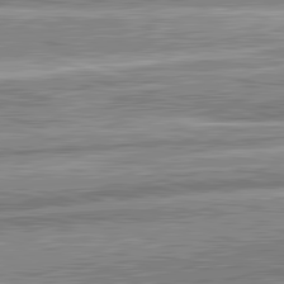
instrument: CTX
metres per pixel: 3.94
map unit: lApd
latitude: 82.5734
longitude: 166.8975
